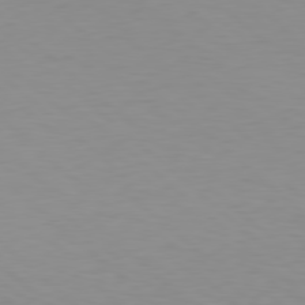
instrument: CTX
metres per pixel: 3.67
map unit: Hpe
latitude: 78.5357
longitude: -168.5735
